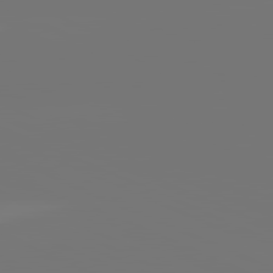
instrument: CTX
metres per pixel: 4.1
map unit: lApd
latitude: 81.4993
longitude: -152.7813
